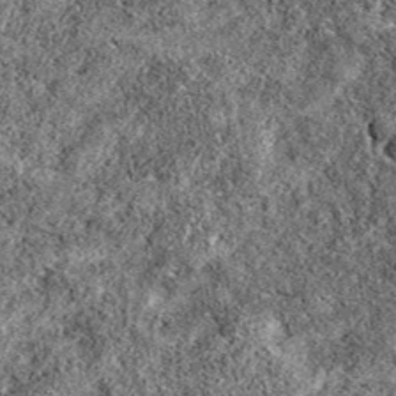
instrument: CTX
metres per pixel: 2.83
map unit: eAb
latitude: 38.6112
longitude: 106.3306
